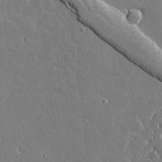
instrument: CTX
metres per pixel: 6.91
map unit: lAvf
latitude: 17.4237
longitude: -126.7435
